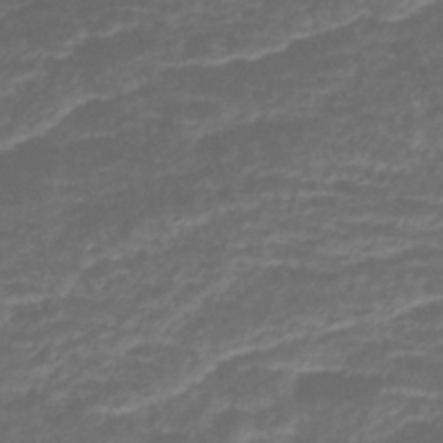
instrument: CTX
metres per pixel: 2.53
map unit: lHb
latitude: -40.7463
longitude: 78.6707
